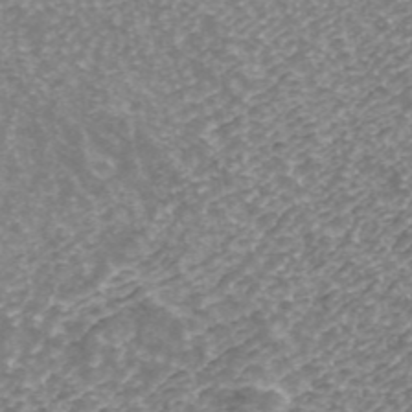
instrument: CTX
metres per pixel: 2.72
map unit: ANa
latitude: 43.4993
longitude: 25.0297
